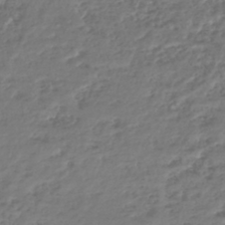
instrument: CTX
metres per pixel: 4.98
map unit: HNhu
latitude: -43.9367
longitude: 107.3510
